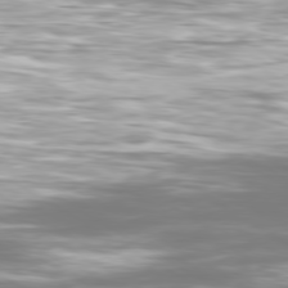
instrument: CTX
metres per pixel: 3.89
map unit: Ap
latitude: -80.0472
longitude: -60.4979
